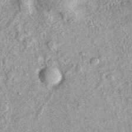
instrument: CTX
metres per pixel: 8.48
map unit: eAb
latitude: 37.7072
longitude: 106.7652
